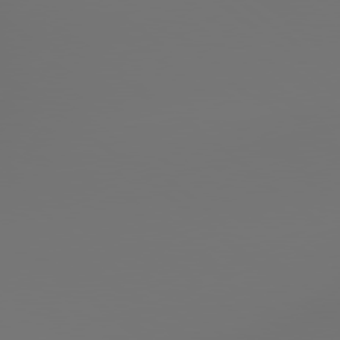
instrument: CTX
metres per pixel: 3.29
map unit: lApd
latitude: 79.1026
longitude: 178.0661
